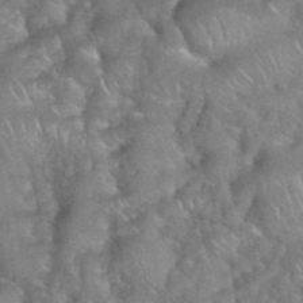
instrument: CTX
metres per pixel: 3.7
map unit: eHh
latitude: 39.3293
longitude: -58.3656
